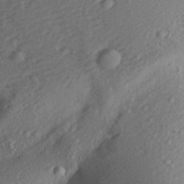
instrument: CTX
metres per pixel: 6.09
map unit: Aa
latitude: 30.0633
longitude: -135.7827
